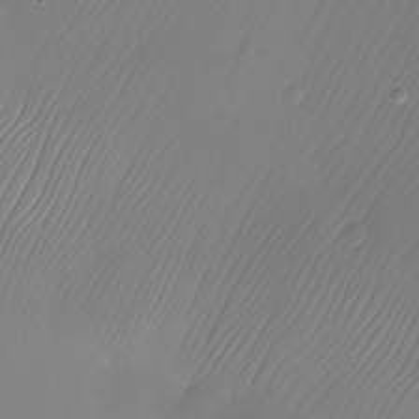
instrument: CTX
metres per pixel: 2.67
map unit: Nhu
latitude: -25.1242
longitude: -71.2915
